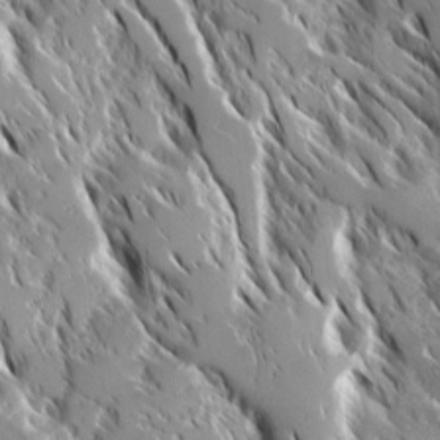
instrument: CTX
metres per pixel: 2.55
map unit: Ave
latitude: 16.7813
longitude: -130.1011
